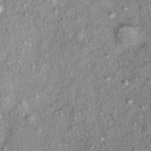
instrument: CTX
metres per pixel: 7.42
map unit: Ht
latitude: 11.6316
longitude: -38.6868
